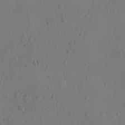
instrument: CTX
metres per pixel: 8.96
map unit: Ht
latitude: -10.2173
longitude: -22.9136
